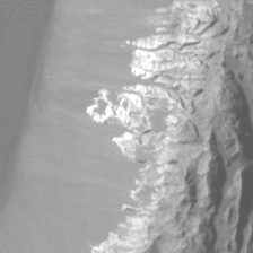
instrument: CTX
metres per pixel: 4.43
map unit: Ht
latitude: -7.6344
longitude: -28.0444
